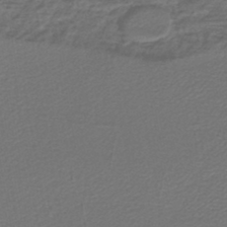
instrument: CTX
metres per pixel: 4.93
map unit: lHb
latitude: -43.5399
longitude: 62.1416
